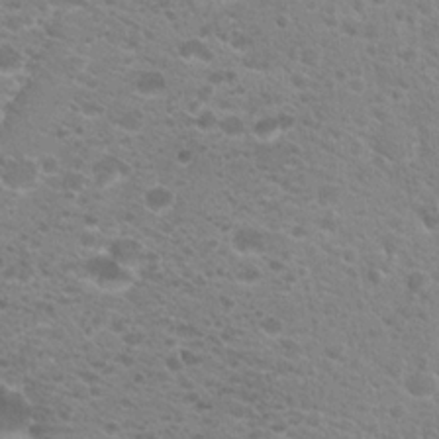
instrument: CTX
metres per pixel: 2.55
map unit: Hto
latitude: 20.2523
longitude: -39.5371
